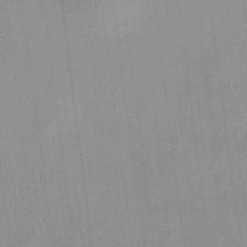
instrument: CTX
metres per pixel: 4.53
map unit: HNhu
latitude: 11.4804
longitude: 10.4062
